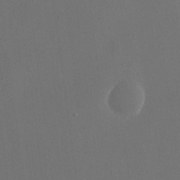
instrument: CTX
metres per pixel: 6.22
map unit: eHh
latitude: 18.7435
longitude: -68.3845
